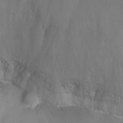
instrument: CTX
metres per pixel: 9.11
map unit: Ht
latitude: 1.5749
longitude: -35.5371
